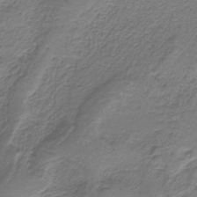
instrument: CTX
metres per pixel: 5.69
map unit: HNb
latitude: -34.9164
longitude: 58.3495
